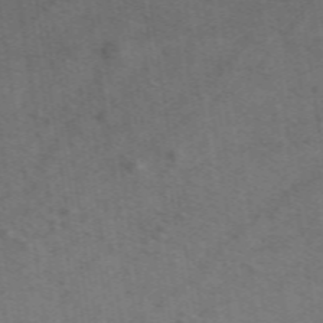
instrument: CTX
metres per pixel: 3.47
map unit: ANa
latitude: 51.3481
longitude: -70.6301
